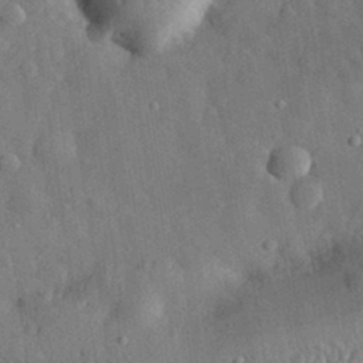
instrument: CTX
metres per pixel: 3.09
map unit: eHh
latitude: 30.8191
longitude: -77.7638
